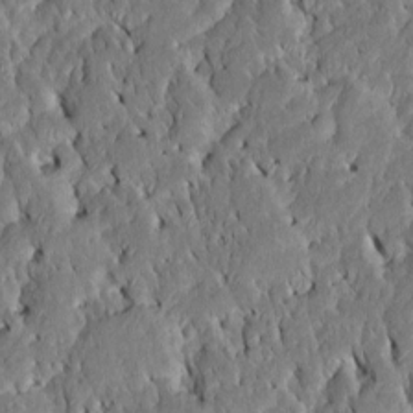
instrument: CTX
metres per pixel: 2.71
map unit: Htu
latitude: -6.8597
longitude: 145.4266
